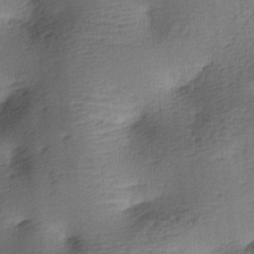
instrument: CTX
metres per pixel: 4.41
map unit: lAa
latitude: -8.2928
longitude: -124.7435
